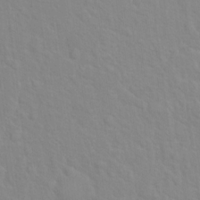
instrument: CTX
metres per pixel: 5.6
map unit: Hto
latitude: 16.1389
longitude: -39.5182
